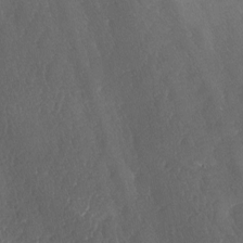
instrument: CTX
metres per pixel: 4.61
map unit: lAa
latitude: -7.5777
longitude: -129.4237
